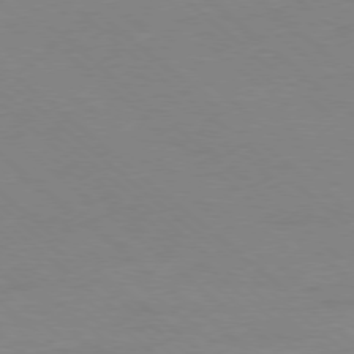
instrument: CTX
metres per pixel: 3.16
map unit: Ap
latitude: -78.3684
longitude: -98.2711
